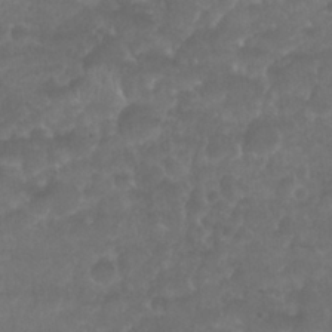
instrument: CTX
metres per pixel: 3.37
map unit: Nhu
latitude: 26.8191
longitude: -52.8380
